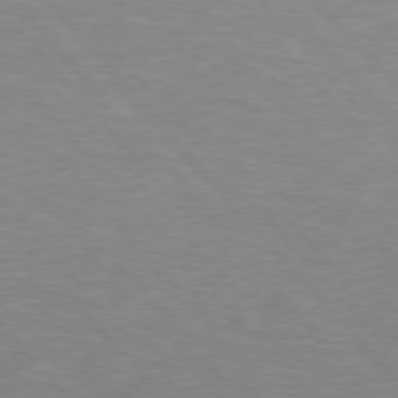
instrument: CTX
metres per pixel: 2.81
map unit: Hpe
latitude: 75.9906
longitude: -155.2537
